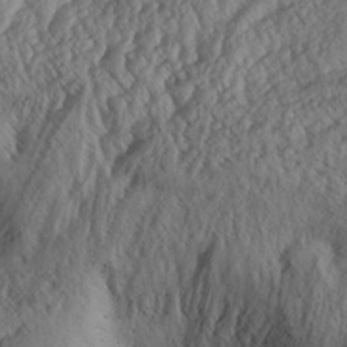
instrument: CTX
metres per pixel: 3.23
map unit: Aa
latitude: 30.4412
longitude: -133.9906
